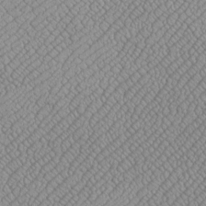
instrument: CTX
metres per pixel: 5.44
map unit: Htu
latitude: -7.0108
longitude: 156.2739
